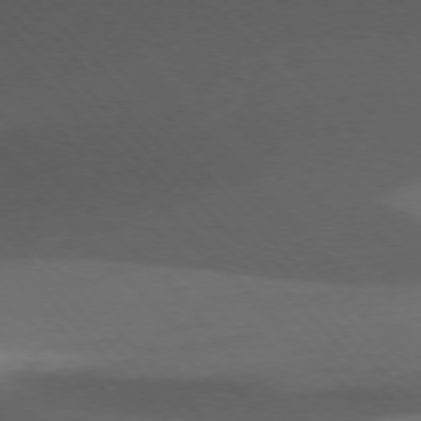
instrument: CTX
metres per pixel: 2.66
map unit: Hpe
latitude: -77.4076
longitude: -14.6680
